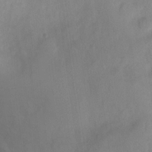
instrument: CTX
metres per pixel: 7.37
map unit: Nhu
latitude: 4.0444
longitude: -16.8758
